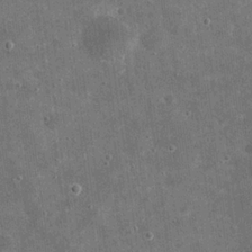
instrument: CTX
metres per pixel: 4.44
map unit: eHh
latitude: 20.1578
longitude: -65.6505
